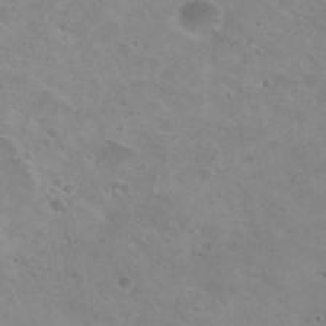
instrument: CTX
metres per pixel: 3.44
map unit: Hto
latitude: 31.2537
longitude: -47.8206
